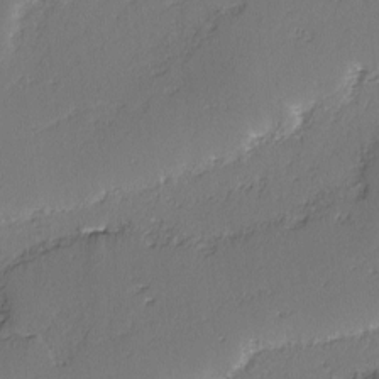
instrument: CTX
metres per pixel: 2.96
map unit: lAvf
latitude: -3.1809
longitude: -107.6694
